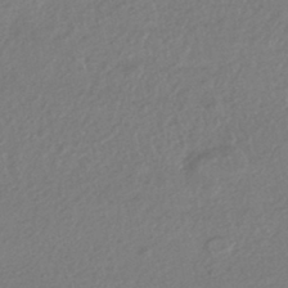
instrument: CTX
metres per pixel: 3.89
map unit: HNhu
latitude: -43.8800
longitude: 95.4265
